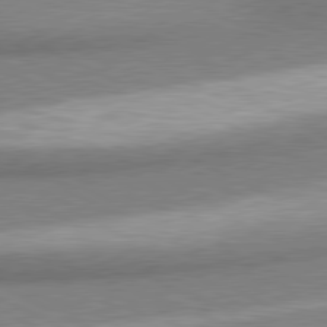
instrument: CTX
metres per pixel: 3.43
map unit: lApd
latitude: 80.6490
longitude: 164.5763
